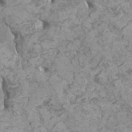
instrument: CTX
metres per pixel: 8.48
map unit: HNhu
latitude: 2.2333
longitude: -2.0255
